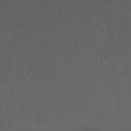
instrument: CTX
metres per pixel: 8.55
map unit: Nhu
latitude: 3.9339
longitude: -17.0647
